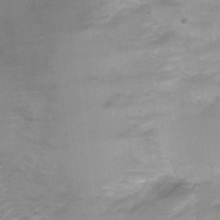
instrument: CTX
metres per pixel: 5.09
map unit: Nhu
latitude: 3.1592
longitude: -15.5560
